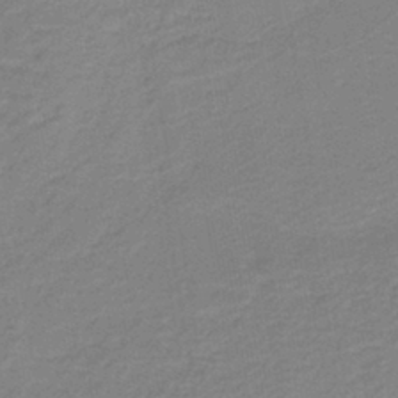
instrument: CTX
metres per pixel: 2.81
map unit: HNb
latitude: -40.5763
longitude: 50.8597
